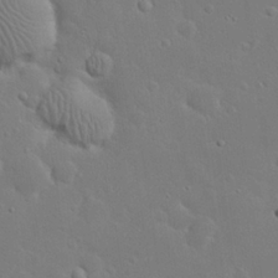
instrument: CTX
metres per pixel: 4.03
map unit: eHh
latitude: 23.9906
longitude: -70.7435
